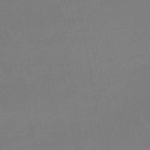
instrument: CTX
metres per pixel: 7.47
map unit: lHb
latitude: -44.6896
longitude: 64.3684
